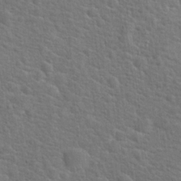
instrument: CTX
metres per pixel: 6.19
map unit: Hto
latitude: 18.6112
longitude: -43.3104
